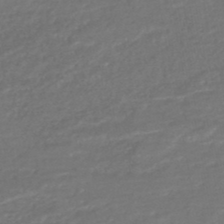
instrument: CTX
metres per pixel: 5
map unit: HNhu
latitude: -47.9745
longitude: 98.4062
